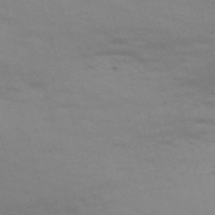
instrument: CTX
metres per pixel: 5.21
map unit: Nve
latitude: -59.3509
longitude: 56.1795
